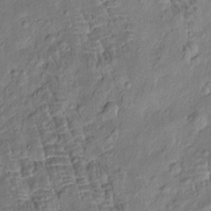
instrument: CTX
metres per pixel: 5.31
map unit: Htu
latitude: -3.3698
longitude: 178.5573
